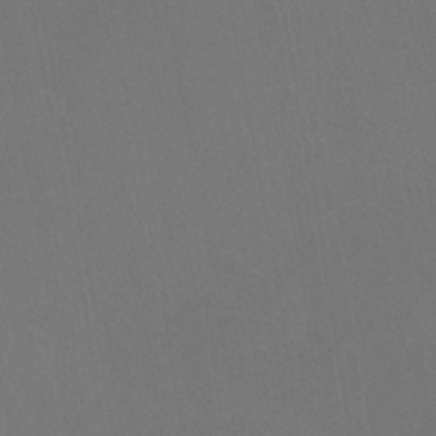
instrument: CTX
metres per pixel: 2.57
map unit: HNhu
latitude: -1.2187
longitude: -1.2537
